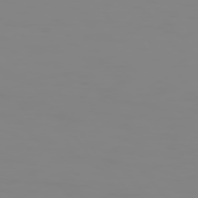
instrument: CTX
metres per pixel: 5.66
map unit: Hpe
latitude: 74.4979
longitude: -127.4616
